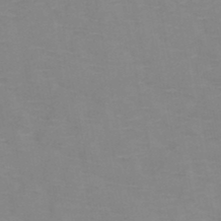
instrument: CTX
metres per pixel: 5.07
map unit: HNb
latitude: -47.3320
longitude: -47.6316
